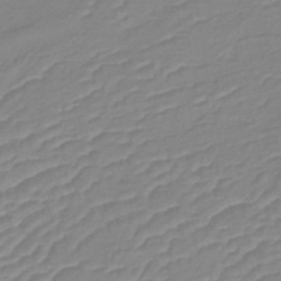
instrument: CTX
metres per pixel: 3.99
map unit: lHb
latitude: -40.6329
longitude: 76.5574
